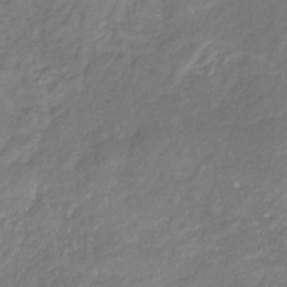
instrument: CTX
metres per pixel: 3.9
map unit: eHb
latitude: -30.8597
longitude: 67.0297
